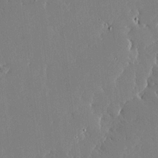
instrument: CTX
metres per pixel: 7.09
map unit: Ave
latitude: 16.8758
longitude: -139.5371
